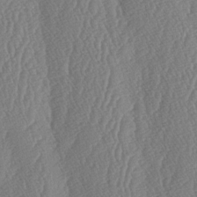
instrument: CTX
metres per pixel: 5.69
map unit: lAa
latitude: -6.8030
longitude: -130.0255
